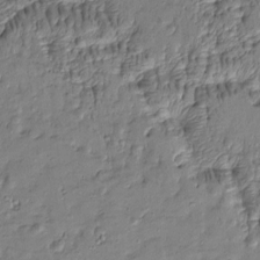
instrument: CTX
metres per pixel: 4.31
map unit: Htu
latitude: -8.1039
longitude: 177.3510
